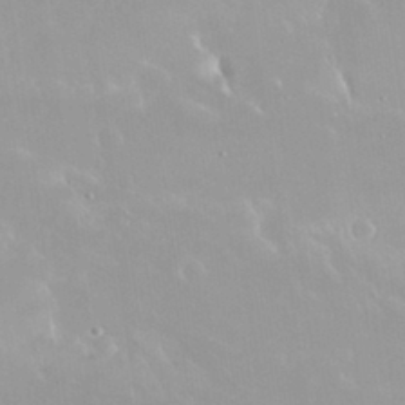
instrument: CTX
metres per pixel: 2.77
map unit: Nhu
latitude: 30.0444
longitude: -57.0080
